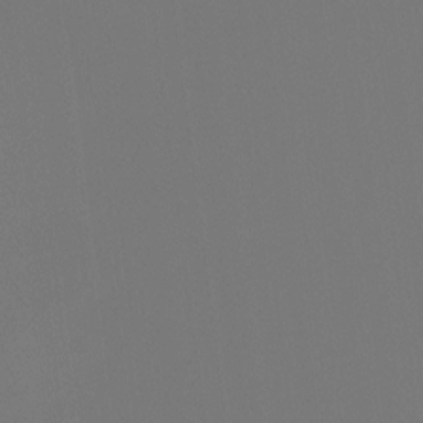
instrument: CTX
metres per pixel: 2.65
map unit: Hto
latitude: -7.7855
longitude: -49.4615
